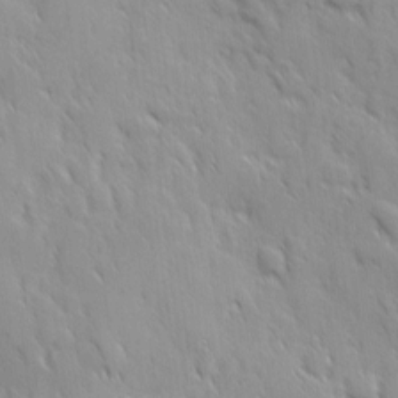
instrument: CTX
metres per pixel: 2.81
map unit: Ave
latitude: 9.8017
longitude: -103.6316
